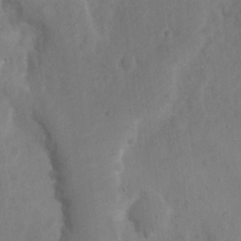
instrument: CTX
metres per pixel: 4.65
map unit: Nhu
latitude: 11.2726
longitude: -27.7072
